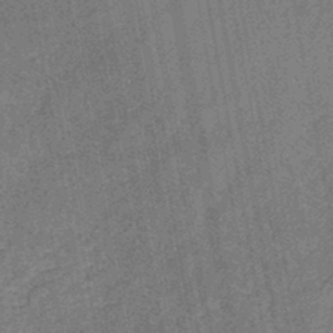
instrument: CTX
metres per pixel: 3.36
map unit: HNb
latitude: -44.8786
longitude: -36.7246
